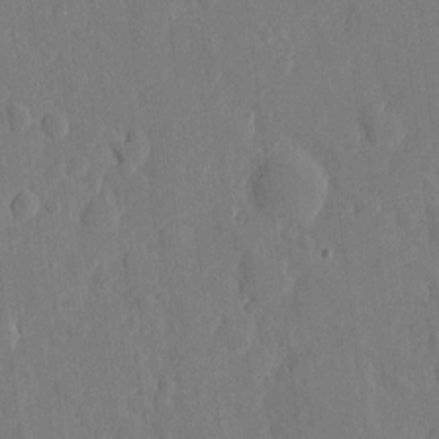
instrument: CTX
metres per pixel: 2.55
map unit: eHh
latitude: 6.2900
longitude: -72.9892
